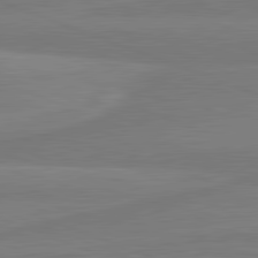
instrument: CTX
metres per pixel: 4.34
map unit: lApd
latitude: 81.9528
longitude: -175.7072
